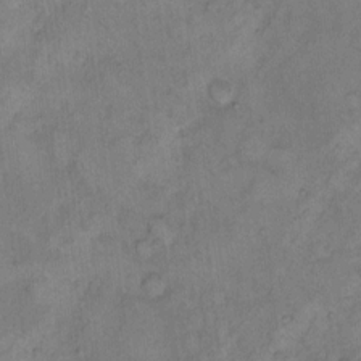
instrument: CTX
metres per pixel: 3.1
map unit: Hto
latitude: 8.4223
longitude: -59.7261
